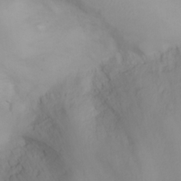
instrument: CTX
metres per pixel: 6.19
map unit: eHh
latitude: 25.3859
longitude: -64.2522
